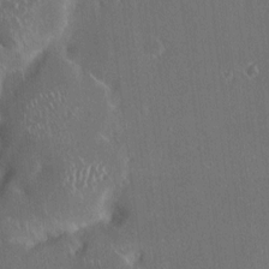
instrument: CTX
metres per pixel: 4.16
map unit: HNhu
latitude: 4.4790
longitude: 4.2550
